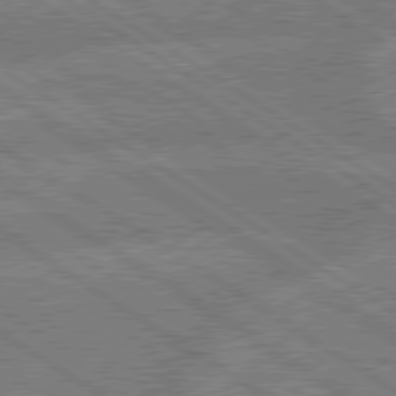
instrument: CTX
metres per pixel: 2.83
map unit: lApd
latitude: 79.4049
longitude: -162.4412
